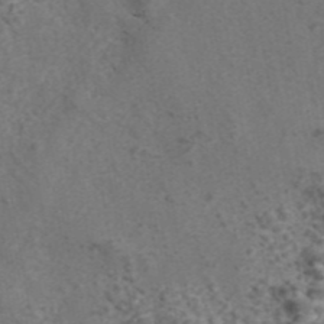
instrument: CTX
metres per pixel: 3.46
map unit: eAb
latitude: 43.4804
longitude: 105.6910
